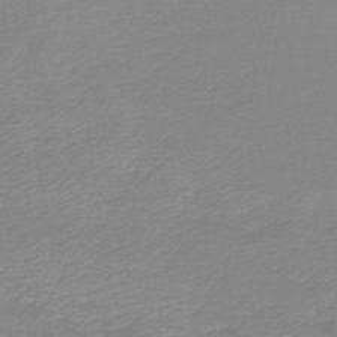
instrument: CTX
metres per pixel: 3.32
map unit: lHb
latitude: -44.1417
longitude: 60.5952
